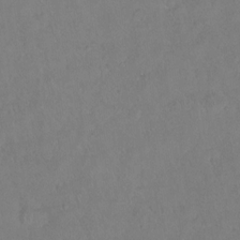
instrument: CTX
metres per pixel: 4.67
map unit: Hto
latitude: -14.1984
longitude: -43.6694
